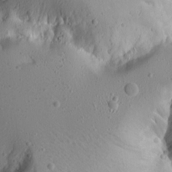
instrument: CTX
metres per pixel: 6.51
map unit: Ave
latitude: 15.2915
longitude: -140.4790
